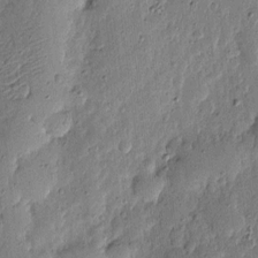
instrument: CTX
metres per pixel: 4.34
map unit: eHh
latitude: 5.7827
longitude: -71.1781
